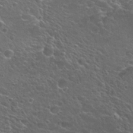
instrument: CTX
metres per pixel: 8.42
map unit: Hto
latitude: 26.9325
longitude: -50.2711
